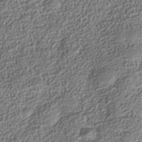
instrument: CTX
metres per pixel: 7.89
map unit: Nhe
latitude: -36.2928
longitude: -129.9906
